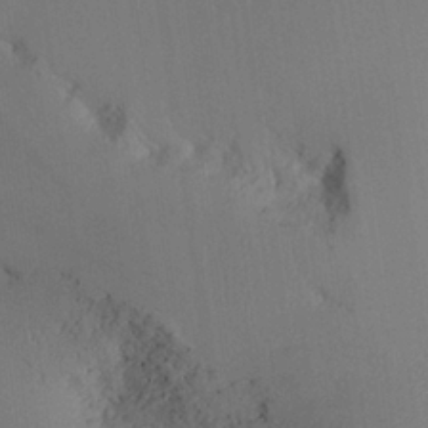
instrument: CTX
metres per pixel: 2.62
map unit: Aa
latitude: 25.7449
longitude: -132.7057
